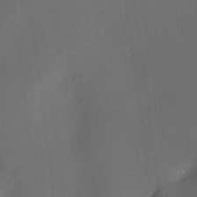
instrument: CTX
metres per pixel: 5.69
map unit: HNhu
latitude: 8.5357
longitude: 10.1606
